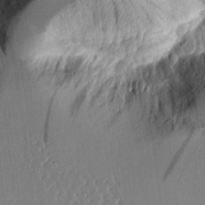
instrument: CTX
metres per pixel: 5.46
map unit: Aa
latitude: 11.3860
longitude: -128.1011
